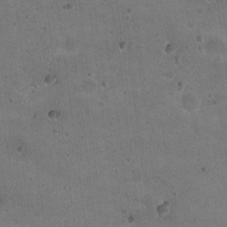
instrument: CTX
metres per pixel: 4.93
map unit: Nhu
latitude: 18.2144
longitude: -29.8016
